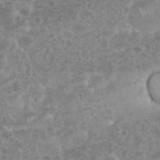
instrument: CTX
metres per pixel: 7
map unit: eHh
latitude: 34.6868
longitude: -61.8205
